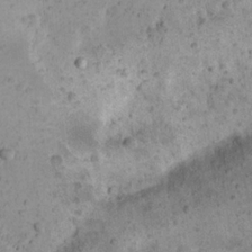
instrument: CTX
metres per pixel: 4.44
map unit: Nhu
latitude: 22.1200
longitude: -71.5749
